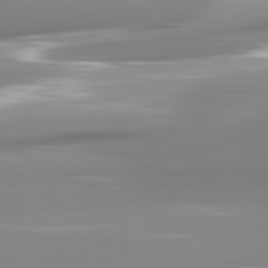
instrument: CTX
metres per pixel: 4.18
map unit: lApd
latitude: 81.8772
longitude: -148.4412
